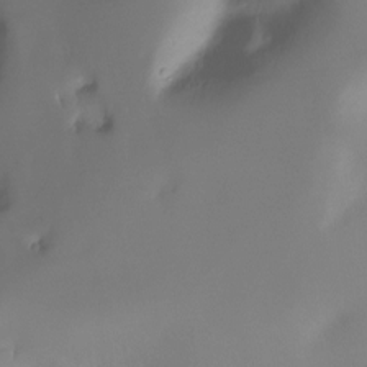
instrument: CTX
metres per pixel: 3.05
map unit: Ht
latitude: -17.3132
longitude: -46.7436
